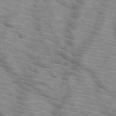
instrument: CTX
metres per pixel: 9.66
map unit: HNb
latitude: -46.9919
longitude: -45.2348
